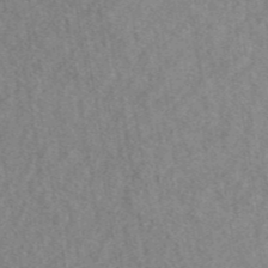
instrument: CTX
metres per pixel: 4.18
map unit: ANa
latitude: 45.7260
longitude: 49.8045
